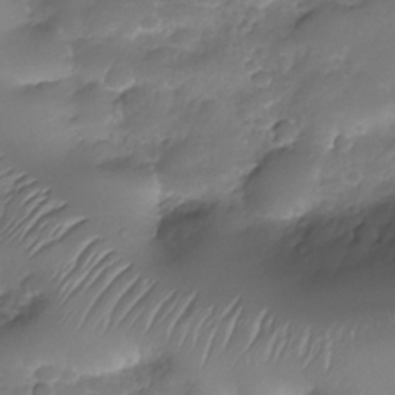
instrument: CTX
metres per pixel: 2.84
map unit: Nhe
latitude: -34.3873
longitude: -146.2145
